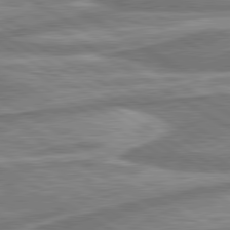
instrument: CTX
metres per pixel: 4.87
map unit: lApd
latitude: 80.4790
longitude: -177.4237
